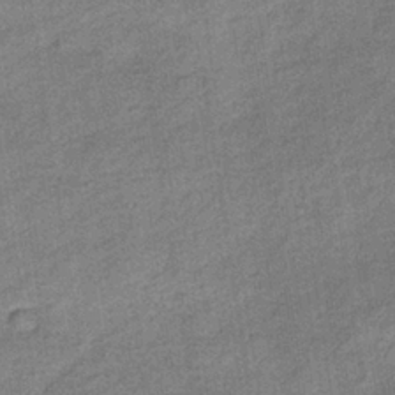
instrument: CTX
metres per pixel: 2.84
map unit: lHb
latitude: -35.0108
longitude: 68.5573
